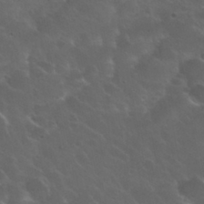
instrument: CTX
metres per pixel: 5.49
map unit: Nhu
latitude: 31.0837
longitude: -54.9703
